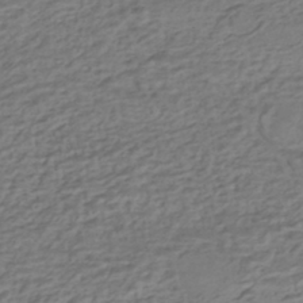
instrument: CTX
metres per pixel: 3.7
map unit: HNhu
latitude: -43.0675
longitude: 101.3320
